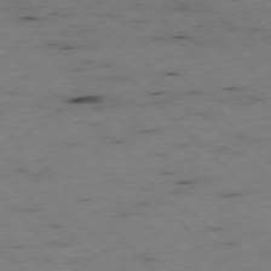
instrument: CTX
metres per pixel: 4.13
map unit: Ap
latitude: -77.6155
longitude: -61.2537
